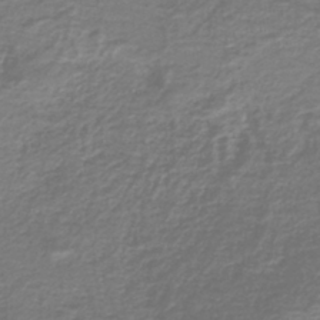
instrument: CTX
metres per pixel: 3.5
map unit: lHb
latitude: -41.1431
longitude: 52.1039
